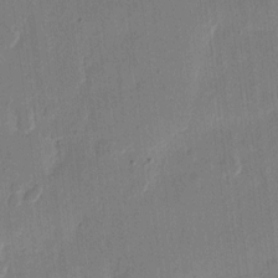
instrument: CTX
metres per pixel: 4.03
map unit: eHh
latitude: 11.4616
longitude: -69.1025
